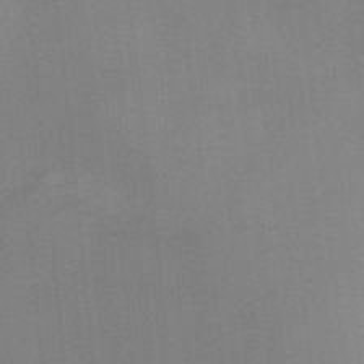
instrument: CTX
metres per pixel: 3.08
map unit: HNb
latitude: -44.6896
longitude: -43.4993
